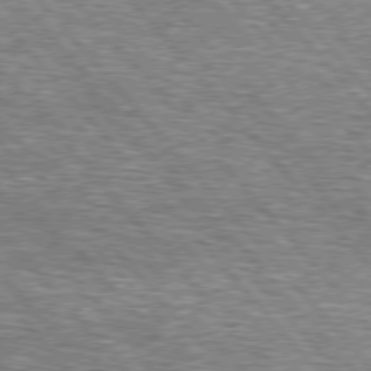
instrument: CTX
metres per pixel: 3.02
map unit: lApd
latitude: 76.6868
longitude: -74.0255
